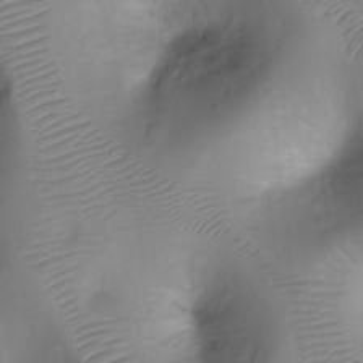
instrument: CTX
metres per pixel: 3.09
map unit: Ht
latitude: -4.4818
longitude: -28.2144
